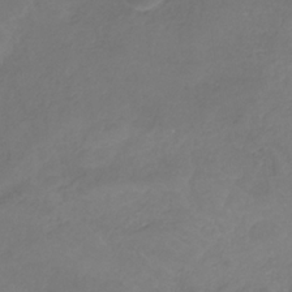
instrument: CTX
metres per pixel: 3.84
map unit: HNb
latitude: -31.5021
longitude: 63.7099
